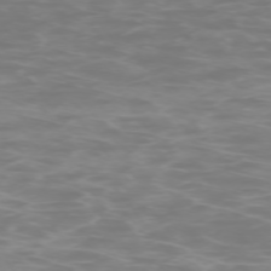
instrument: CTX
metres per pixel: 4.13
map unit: Ap
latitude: -74.6897
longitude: -75.6883
